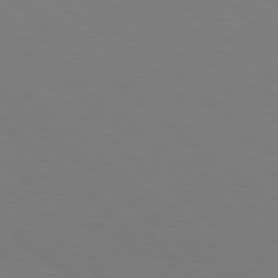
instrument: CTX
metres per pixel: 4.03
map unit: lApd
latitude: 78.6869
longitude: -176.0633
